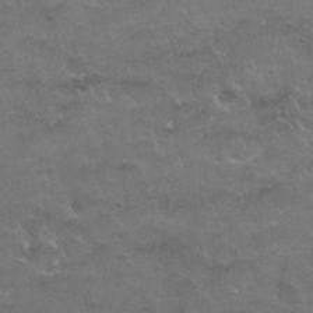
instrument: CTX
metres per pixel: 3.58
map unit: Nhu
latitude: 26.3089
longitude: -53.5560
